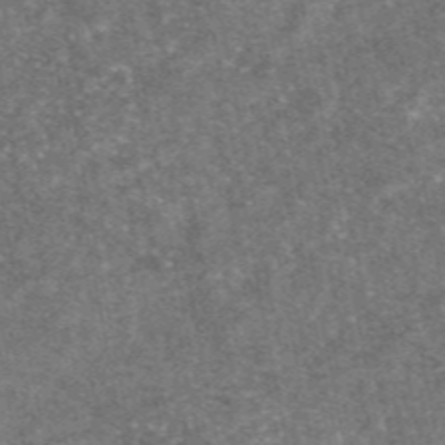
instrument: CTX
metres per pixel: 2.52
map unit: eAb
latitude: 47.3482
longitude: 121.3509
